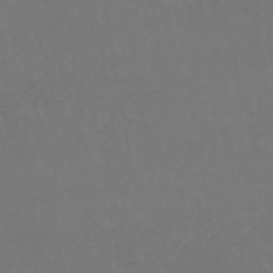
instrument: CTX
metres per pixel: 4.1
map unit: lHb
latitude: -42.2739
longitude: 65.4077
